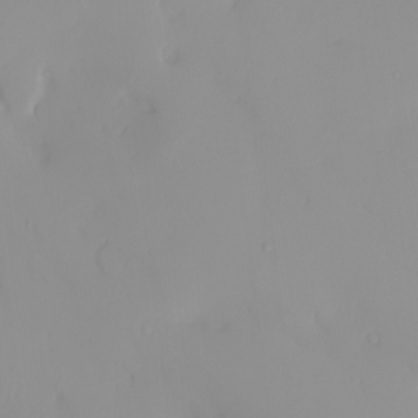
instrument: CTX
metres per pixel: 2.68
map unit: eHh
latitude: -0.5952
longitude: 19.7478
